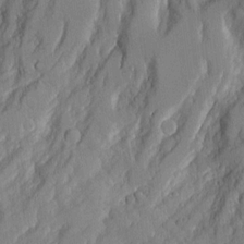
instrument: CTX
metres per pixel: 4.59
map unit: Aa
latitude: 11.7261
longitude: -125.7638
